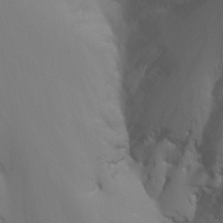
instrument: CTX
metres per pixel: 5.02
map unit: Nhu
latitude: -8.7274
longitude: -51.3859
